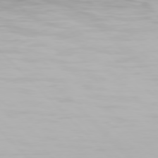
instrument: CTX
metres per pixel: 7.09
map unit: Hpe
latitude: 76.9702
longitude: -164.2334
